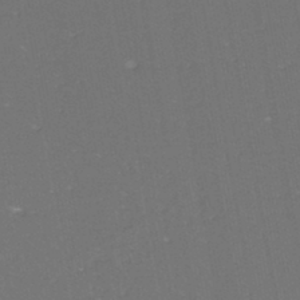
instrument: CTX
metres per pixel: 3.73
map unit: eHh
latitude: -44.6896
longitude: -28.6868
